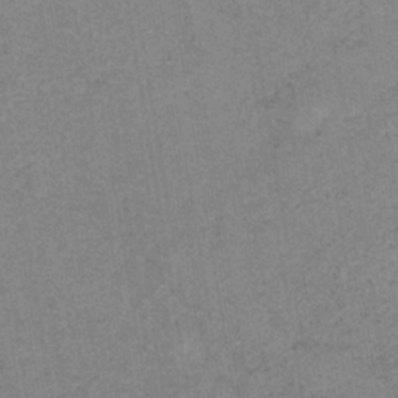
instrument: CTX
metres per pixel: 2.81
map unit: HNb
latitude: -33.4833
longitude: 57.4832
